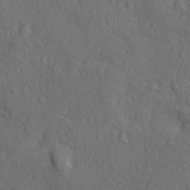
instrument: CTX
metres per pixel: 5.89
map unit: Ave
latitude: -9.4454
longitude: -119.1403
